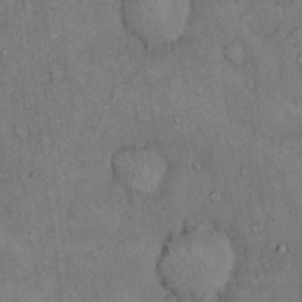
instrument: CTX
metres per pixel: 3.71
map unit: Hto
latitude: 14.7813
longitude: -61.5749
